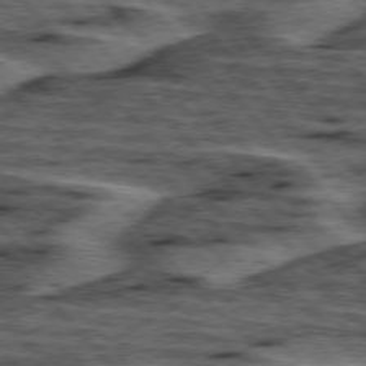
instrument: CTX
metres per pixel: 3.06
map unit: lApd
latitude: 75.8394
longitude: -77.2159
